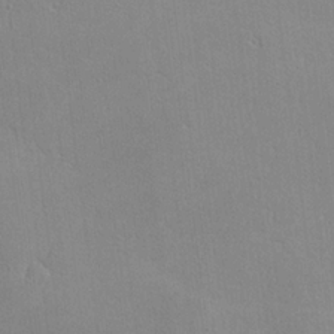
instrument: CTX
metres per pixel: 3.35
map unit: lHvf
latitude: -11.5399
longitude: -102.0444
